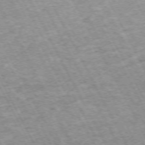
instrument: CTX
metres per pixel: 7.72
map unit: Hpe
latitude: -71.8234
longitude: 11.8045
